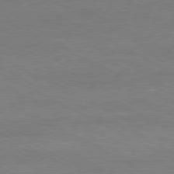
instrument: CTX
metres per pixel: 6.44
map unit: Ap
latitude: -80.7463
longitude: -85.9717
